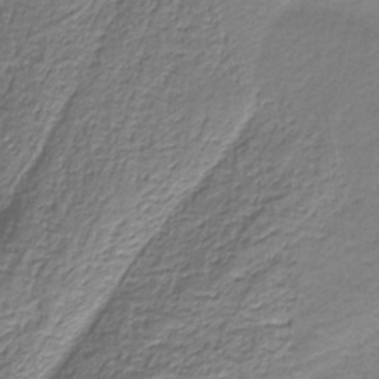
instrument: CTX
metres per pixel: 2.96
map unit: HNb
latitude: -38.1606
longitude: 53.1620
